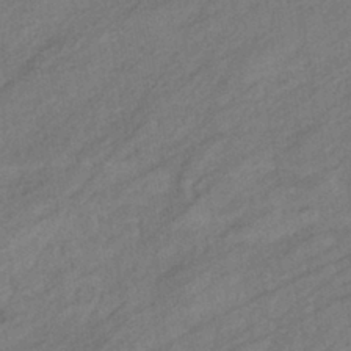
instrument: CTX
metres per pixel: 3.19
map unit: eHb
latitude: -40.4062
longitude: 82.8408
